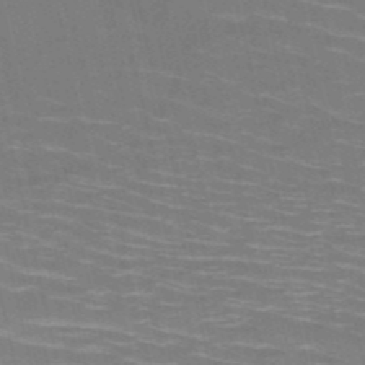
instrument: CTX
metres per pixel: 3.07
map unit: HNb
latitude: -50.9920
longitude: -45.3670
